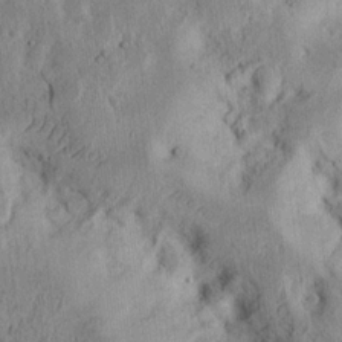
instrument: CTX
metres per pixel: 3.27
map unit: Nhu
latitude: 14.1956
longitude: -74.1011
